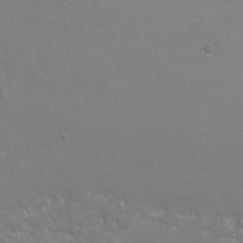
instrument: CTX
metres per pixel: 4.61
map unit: Ht
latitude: -5.9745
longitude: -34.8191
